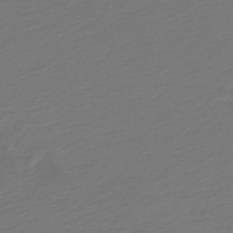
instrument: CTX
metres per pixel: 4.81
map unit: HNb
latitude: -47.9367
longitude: 60.3873
